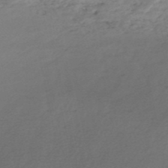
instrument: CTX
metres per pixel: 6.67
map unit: eHh
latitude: -52.9730
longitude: -24.7246
